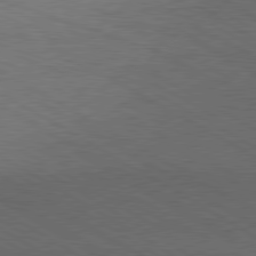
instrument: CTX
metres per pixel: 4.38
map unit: Ap
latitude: -81.7289
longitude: -73.4427
